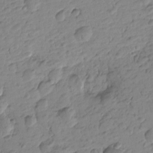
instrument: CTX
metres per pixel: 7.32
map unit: Htu
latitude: -0.5574
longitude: -175.5371
